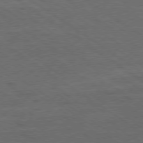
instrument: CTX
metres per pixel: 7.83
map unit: Ap
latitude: -79.4076
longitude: -98.9324
